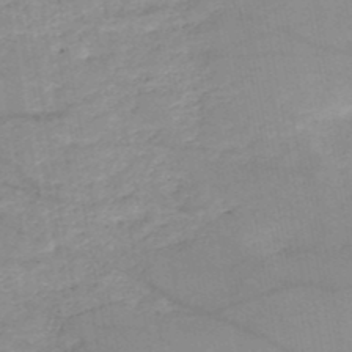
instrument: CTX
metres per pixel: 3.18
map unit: HNb
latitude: -50.0472
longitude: -39.6883
